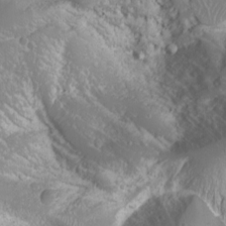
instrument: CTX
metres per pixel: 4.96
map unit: Nhu
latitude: -9.7478
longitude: -69.5182
